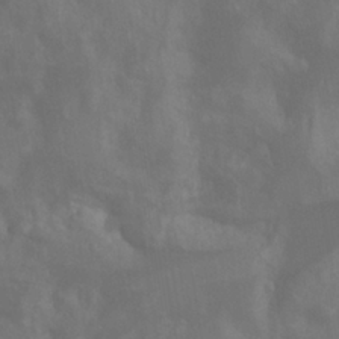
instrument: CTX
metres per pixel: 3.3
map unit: Ht
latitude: -4.8597
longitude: -63.0648
